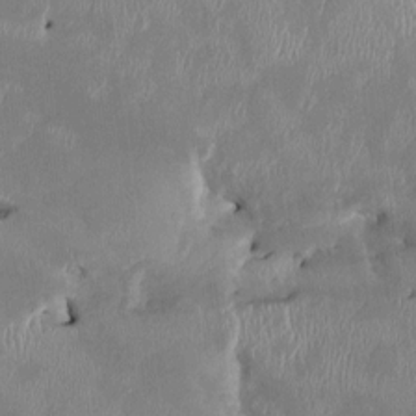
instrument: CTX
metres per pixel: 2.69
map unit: HNhu
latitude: 2.3845
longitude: -5.7450
